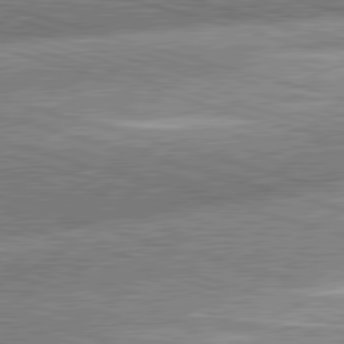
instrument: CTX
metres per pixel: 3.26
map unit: lApd
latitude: 81.3482
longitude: -162.9136
